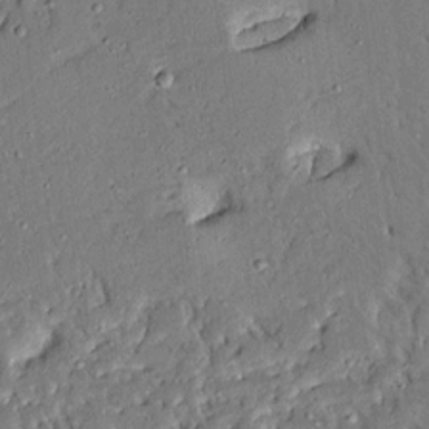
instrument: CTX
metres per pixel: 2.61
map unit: Ave
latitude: 14.8947
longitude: -139.9339
